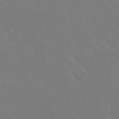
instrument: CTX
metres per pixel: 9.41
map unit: eHh
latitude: 21.6883
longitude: -58.5924
